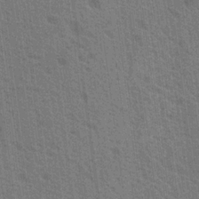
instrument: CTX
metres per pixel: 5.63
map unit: Nhu
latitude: 19.0080
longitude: -30.8191
